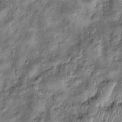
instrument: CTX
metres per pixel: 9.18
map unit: Htu
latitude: -6.3117
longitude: 159.6911
